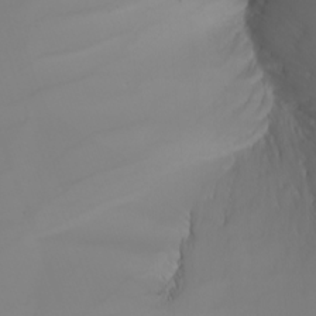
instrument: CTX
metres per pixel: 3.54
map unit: Nhu
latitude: -5.8422
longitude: -92.1389
